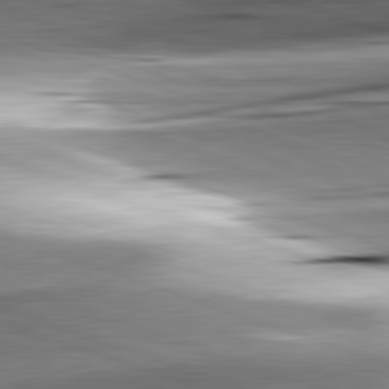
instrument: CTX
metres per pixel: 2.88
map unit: lApd
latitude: 82.0822
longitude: -151.8205
